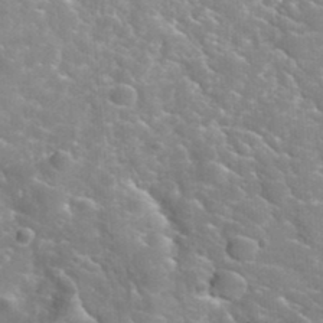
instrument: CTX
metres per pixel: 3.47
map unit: Hto
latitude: 35.5938
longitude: -46.5924
